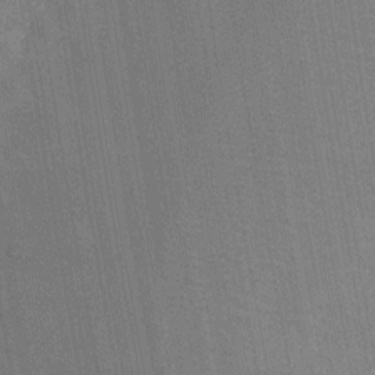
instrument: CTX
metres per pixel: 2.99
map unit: Nhu
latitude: -11.6344
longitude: -21.9717
